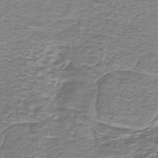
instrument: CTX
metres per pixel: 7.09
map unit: lHb
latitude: -41.3698
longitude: 55.3888
